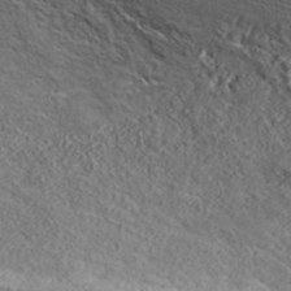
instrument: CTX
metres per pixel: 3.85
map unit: ANa
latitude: 41.4615
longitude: 17.7856
